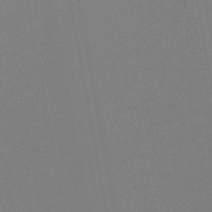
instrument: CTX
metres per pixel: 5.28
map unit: lHb
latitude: -45.7100
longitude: 74.8030
